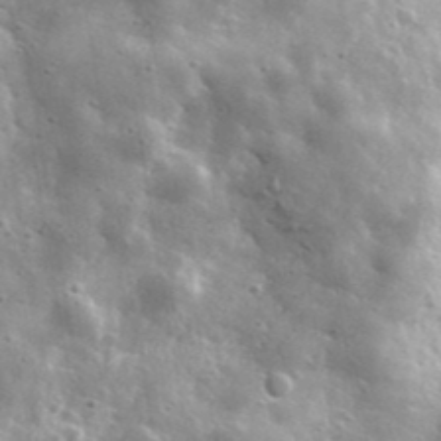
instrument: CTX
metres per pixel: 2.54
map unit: lHvf
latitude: 36.1200
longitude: -88.4223
